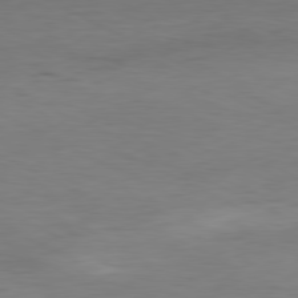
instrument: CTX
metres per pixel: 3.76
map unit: Hpe
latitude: -80.8786
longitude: 19.7289
